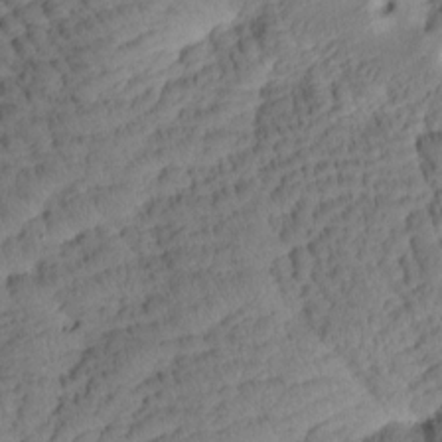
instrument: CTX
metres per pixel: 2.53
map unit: Htu
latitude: 1.0458
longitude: 175.6343
